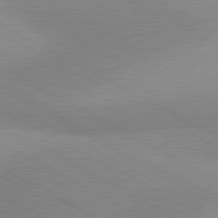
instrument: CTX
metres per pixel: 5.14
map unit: lApd
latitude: 80.6490
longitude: 125.0675
